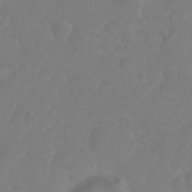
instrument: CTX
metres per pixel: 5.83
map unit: eHh
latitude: 1.0269
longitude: -55.6883
